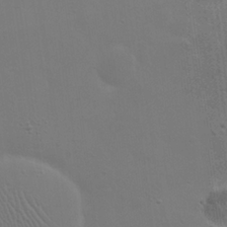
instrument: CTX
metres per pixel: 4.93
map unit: eHh
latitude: 24.0255
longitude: -65.4615
